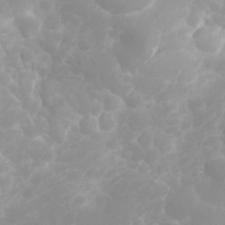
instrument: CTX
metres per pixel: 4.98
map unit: eHh
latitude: 31.4427
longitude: -62.9325
